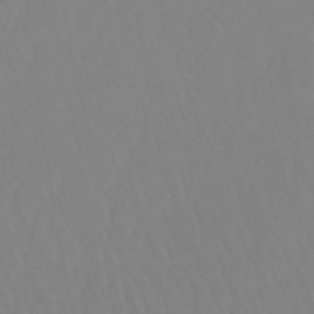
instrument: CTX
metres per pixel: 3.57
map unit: eHb
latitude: -50.7274
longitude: 73.8989
